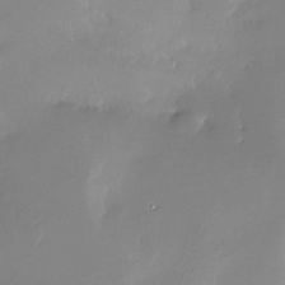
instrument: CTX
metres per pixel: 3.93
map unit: Nhe
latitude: -28.5196
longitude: -110.6869
